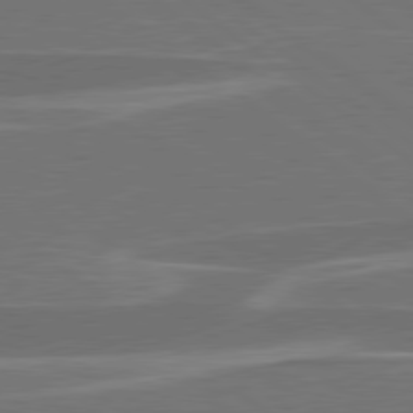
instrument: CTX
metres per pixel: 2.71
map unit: lApd
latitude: 79.3482
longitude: -93.7827
